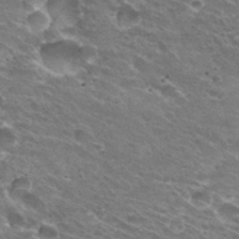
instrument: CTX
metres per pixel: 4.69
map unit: Hto
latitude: 31.2726
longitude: -43.8394
